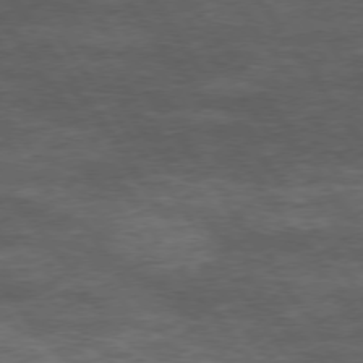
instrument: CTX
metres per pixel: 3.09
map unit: Hpe
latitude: 74.4601
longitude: -142.5546
